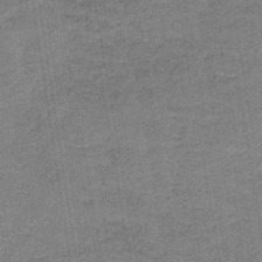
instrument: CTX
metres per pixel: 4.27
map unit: HNb
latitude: -36.9541
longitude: 51.8233
